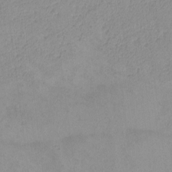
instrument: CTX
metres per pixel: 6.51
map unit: lHvf
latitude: -13.4077
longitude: -102.3845
